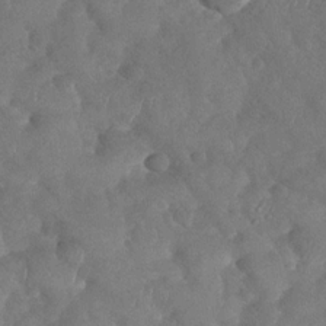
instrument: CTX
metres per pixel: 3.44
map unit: Nhu
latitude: -30.2172
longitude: -60.3467
